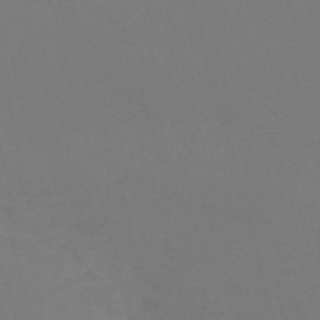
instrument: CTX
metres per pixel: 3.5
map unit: Nve
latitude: -58.3306
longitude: 60.4251
